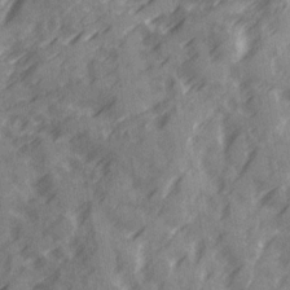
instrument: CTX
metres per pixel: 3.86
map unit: Ave
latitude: 20.1956
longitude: -131.5749
